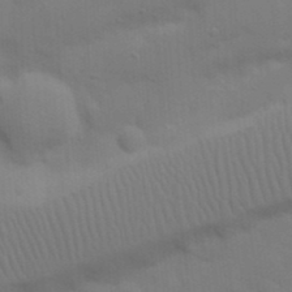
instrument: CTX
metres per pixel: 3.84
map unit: Nhu
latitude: 21.3671
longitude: -72.8947
